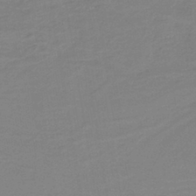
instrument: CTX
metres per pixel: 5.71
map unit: lHb
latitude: -41.6533
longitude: 52.7841
